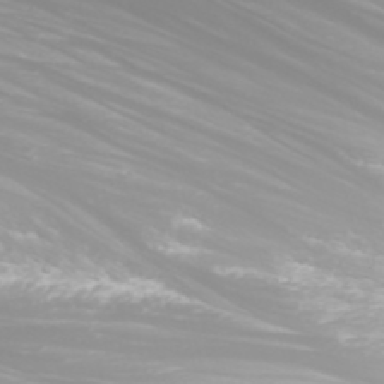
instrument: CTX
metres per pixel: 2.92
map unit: Nhu
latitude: -0.7653
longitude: -80.8002
